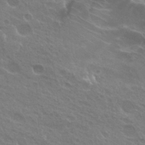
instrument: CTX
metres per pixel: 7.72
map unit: Hto
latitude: 25.2348
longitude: -38.4790
